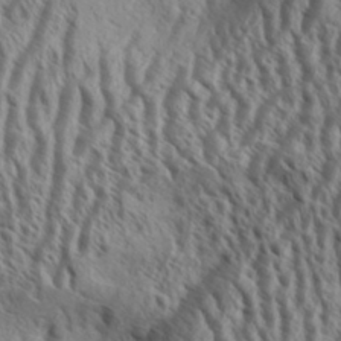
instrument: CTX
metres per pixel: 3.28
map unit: Aa
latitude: 33.9150
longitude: -138.3656
